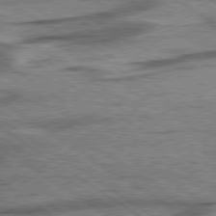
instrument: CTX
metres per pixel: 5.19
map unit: lApd
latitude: 78.4034
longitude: -54.4034
